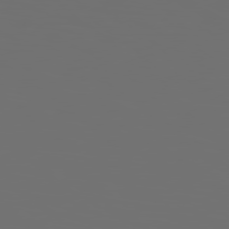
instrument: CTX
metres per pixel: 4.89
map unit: Hpe
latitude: 78.7058
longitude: 176.4062
